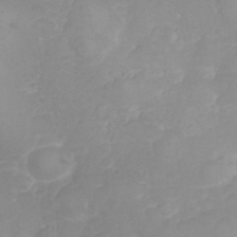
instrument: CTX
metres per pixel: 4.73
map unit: eHh
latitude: 31.3482
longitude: -65.4048
